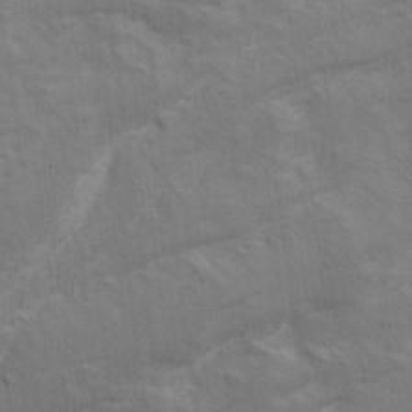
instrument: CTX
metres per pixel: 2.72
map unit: Ave
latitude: 15.8206
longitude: -138.5357
